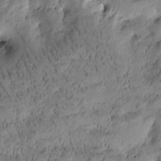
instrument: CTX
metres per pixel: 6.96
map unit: Htu
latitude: -3.1053
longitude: 171.6533
